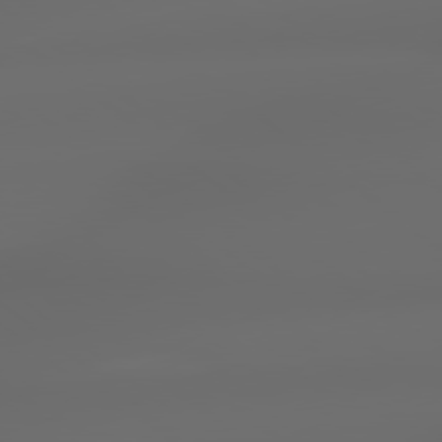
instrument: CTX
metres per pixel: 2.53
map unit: lApd
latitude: 78.9703
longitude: -135.7638
